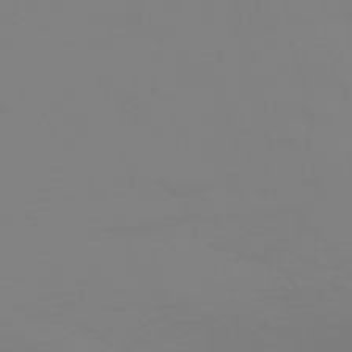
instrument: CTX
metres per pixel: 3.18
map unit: HNhu
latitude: -45.8989
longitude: 90.4440
